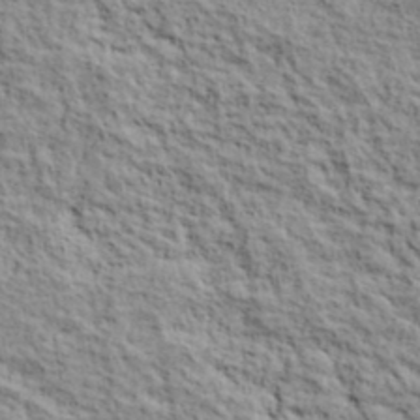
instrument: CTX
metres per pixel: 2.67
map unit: lHvf
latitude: 38.8947
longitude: -88.8947
